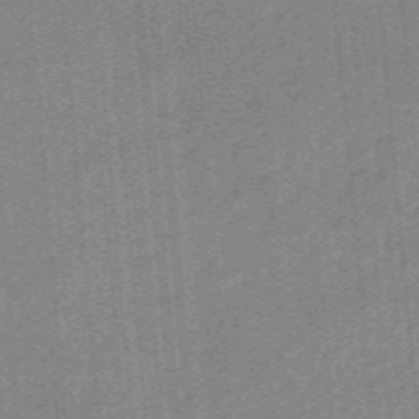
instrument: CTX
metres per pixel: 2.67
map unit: eHb
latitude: -44.6141
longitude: 87.4832
